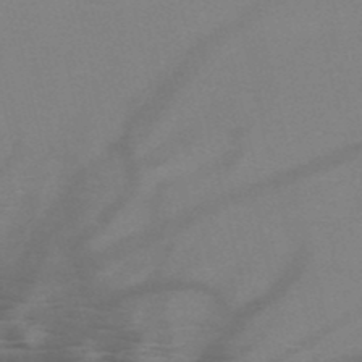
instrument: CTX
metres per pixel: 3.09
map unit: HNb
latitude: -51.2565
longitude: -46.0255
